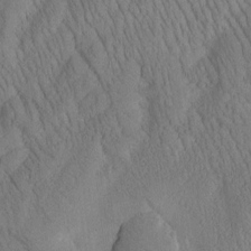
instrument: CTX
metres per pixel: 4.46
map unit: Htu
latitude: -0.9920
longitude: 172.8030
